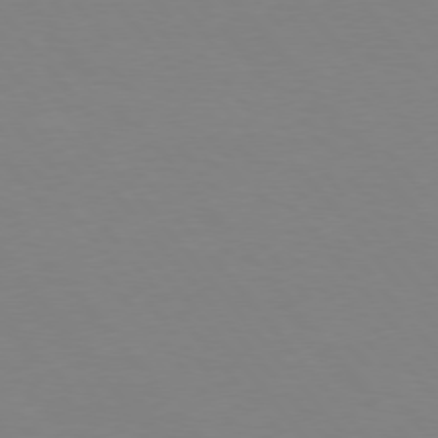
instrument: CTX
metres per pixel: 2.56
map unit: Hpe
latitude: 75.6883
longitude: -141.2537
